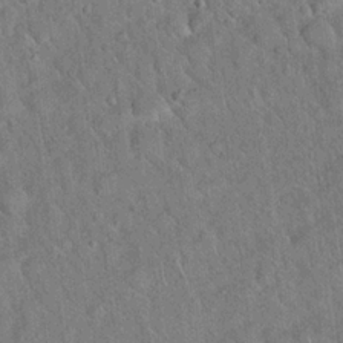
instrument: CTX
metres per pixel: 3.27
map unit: Hto
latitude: 18.5734
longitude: -52.4223
